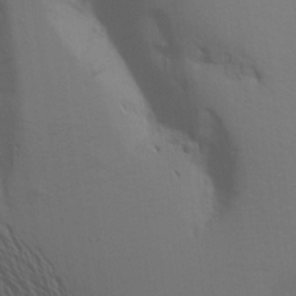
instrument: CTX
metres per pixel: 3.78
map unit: Aa
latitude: 17.4049
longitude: -144.8569
